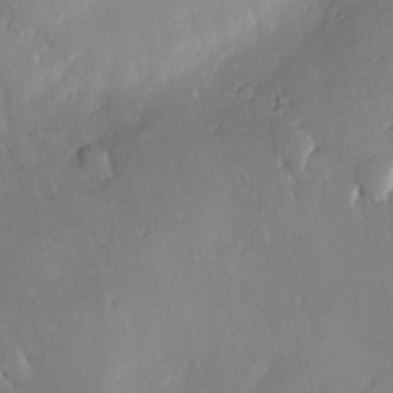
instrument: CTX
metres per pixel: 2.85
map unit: Nve
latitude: -8.4818
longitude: 172.8786
